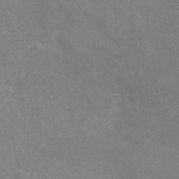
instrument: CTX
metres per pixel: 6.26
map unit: Nhu
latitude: -4.3306
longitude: -74.4601
